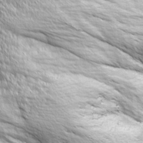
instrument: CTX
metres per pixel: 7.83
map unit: Ave
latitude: 21.0648
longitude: -134.7813
